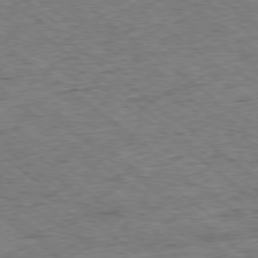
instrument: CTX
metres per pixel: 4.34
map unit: Ap
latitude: -78.7841
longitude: -86.3656
